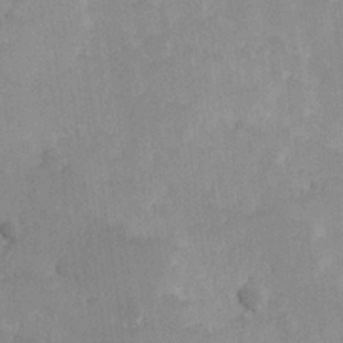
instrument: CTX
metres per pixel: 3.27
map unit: Hve
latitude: 24.8191
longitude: 144.9731
